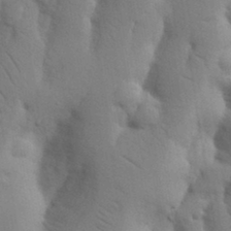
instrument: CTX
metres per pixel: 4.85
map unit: Nhu
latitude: 19.3859
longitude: -76.1389
